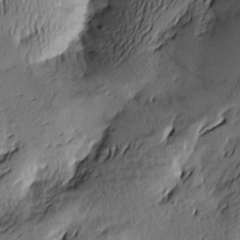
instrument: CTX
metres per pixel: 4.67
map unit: Htu
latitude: -2.5573
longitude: -176.6868
